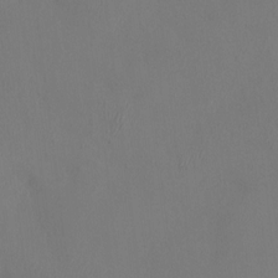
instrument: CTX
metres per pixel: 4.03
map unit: HNhu
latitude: 7.3482
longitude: -6.3278
